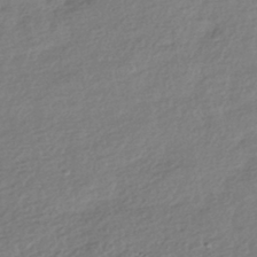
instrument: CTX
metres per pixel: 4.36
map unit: HNhu
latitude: -41.2376
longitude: 96.3684
